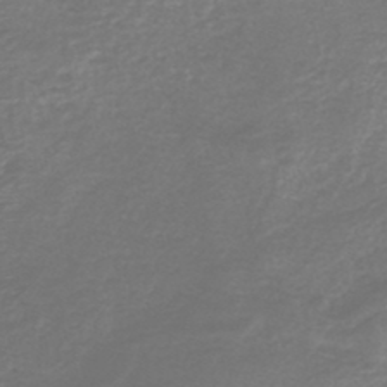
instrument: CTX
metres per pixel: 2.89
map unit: HNb
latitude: -47.2187
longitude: 53.0675
